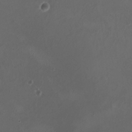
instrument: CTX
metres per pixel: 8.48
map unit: HNhu
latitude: 8.4601
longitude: -1.6882
